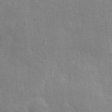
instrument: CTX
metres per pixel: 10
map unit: eHh
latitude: 7.9906
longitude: -72.4412
